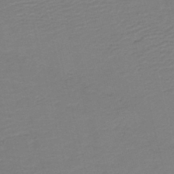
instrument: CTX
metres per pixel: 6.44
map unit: HNb
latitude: -42.3495
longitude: 50.6518
